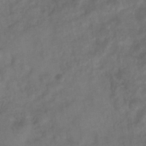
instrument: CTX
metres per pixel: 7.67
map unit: eHb
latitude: -35.2187
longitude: 81.0487
